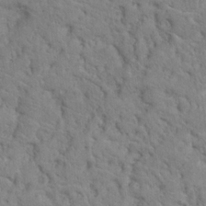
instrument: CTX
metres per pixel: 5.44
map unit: Hto
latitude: 18.4223
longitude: -34.9324
